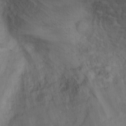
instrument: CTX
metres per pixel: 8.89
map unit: Ht
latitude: 4.1011
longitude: -29.2537
